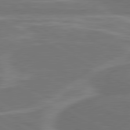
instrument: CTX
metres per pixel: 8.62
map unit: lApd
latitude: 80.7246
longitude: 128.2929
